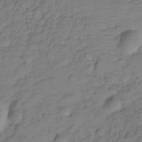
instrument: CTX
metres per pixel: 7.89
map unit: Hve
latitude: -29.5399
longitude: 90.7275
